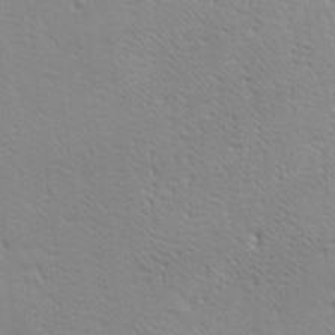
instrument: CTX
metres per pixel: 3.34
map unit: Ave
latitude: 20.8002
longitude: -137.2915
